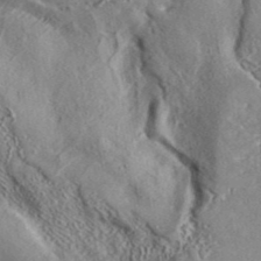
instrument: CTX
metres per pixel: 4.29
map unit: ANa
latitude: 41.5560
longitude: 33.3321
